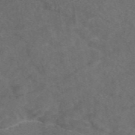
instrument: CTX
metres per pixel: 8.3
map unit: eAb
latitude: 47.8962
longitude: 109.2376
